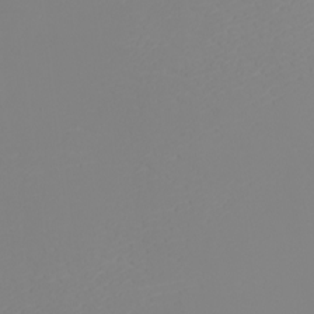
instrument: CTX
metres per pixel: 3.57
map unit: eHh
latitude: -5.7666
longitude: -85.7072
